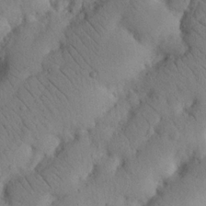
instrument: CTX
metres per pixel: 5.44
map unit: Nhu
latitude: 20.9892
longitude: -74.9703
